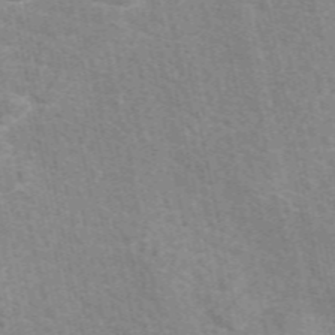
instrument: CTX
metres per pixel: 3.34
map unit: eAb
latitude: 50.5923
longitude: 112.0094
